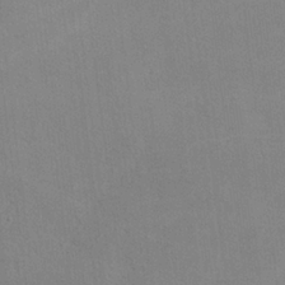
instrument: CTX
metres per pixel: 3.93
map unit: lHvf
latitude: -11.4643
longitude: -101.9717
